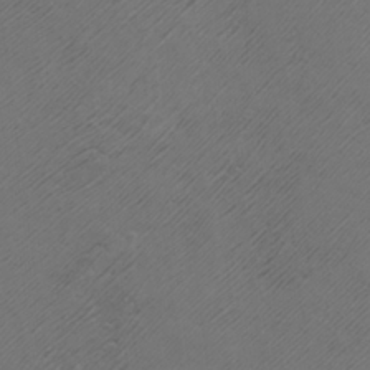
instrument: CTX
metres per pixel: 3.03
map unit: Htu
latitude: -5.2187
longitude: -72.4223
